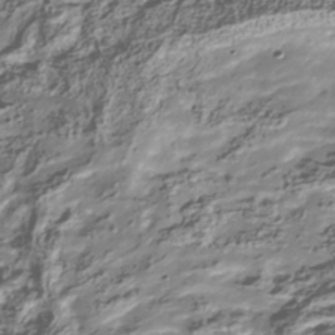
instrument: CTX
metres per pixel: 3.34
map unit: Nhu
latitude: -41.0297
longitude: -86.1389
